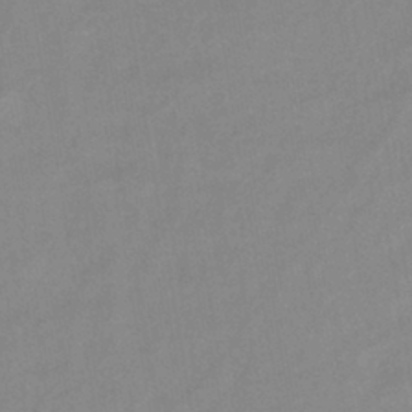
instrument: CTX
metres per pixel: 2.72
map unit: lHb
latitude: -40.2361
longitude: 74.2362
